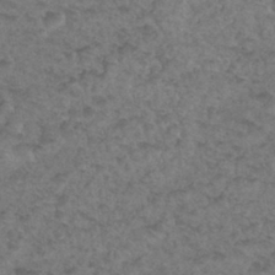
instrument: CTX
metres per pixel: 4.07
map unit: Hto
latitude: 32.8380
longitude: -49.4615
